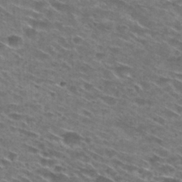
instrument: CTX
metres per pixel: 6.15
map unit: Hto
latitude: 29.1781
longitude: -46.7247
